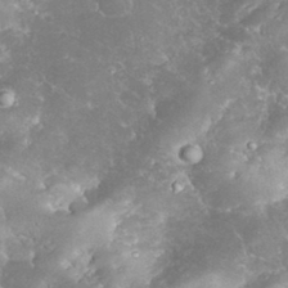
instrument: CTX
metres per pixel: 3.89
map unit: eHh
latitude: 34.4601
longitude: -64.2522
